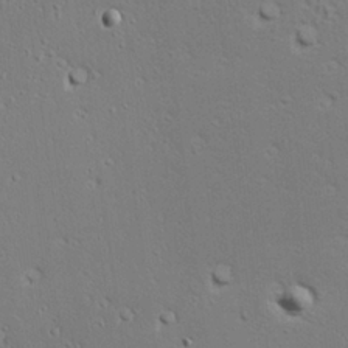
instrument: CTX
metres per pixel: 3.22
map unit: Hve
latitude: 23.3859
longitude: -97.8772
